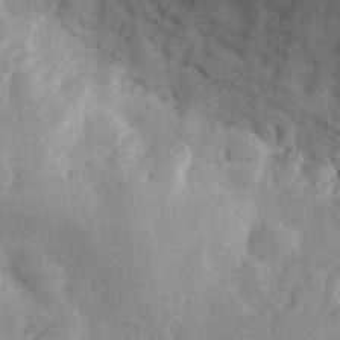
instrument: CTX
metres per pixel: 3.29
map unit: eHh
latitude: 32.1767
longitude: -68.9136
